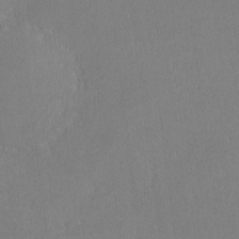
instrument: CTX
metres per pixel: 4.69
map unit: lHvf
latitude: -13.0109
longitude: -100.2334
